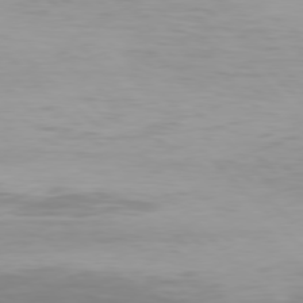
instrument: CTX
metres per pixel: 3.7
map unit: Hpe
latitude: 77.3859
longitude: -174.8569
